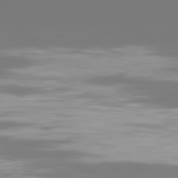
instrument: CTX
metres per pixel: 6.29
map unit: Ap
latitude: -80.3307
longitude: -54.1956
